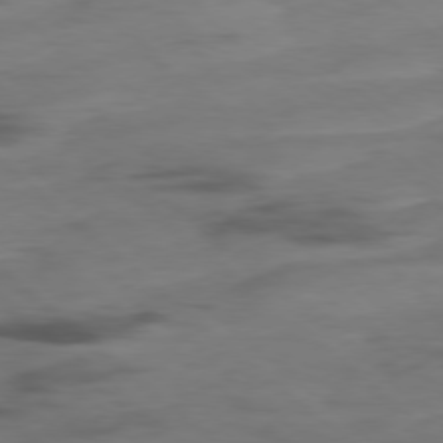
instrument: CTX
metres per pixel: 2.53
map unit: Hpe
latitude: -78.6896
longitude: -18.9513
